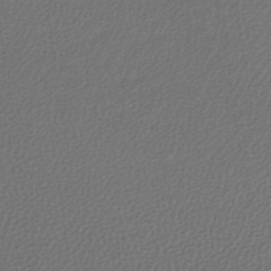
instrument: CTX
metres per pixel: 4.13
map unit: lHb
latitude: -40.8219
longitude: 70.8219
